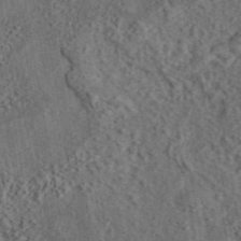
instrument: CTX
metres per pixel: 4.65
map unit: eAb
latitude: 43.5749
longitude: 115.7666
